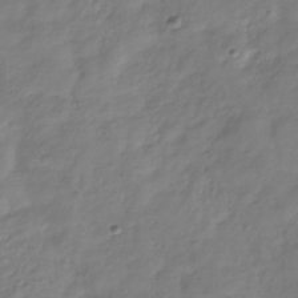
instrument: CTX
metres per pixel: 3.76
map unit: Hve
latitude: -33.0298
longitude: 90.5007
